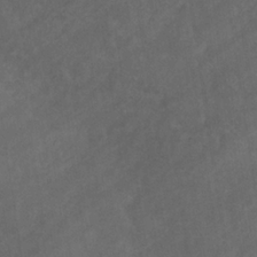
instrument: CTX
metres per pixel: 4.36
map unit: eHb
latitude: -32.2740
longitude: 71.6533
